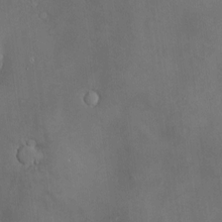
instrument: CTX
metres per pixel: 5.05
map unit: Hve
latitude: -11.3699
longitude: 174.1794
